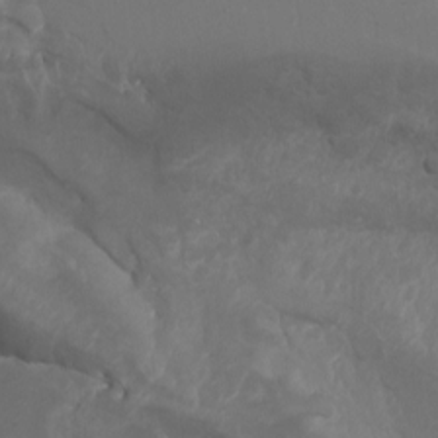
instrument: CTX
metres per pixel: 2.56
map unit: Nhu
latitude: -9.4265
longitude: -77.9528
